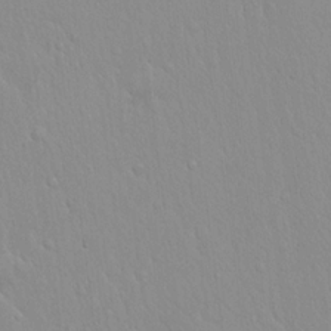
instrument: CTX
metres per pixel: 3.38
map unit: Hto
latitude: 17.3671
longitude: -57.9906
